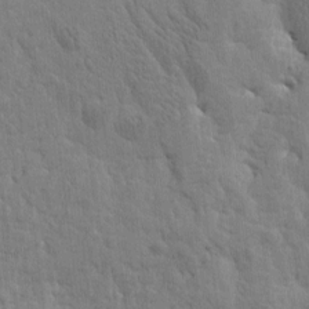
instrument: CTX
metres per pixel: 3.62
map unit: Htu
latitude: -1.6722
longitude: 179.9745
